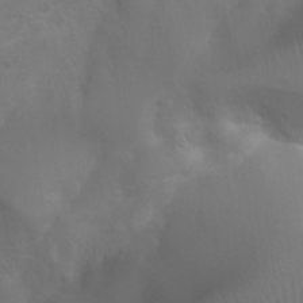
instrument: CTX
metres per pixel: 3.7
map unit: Ht
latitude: 3.0458
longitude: -27.1403
